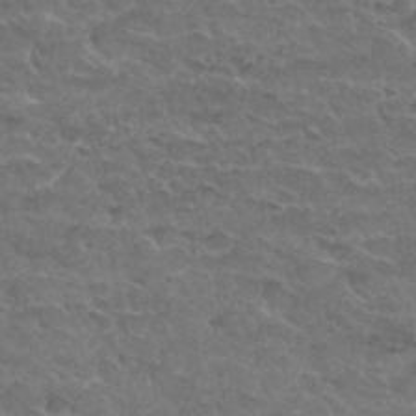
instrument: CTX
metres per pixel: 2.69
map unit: Hto
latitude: 32.4412
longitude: -48.6113
